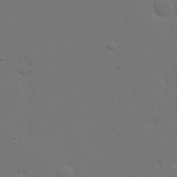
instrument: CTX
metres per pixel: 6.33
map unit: eHh
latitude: 19.0836
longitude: -66.8002
